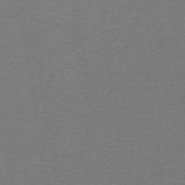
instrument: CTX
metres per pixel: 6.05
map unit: lHb
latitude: -42.8974
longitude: 54.7652
